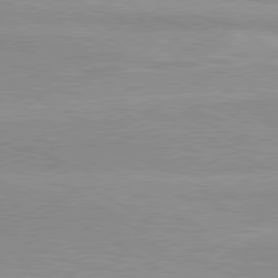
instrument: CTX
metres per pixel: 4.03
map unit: lApd
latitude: 80.2522
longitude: 171.0676
